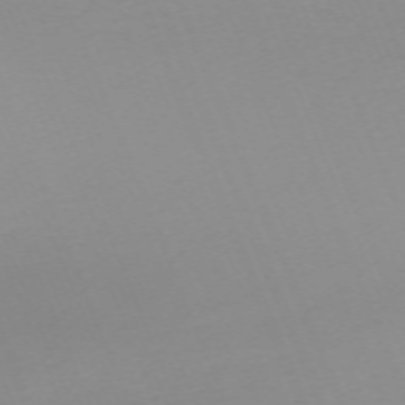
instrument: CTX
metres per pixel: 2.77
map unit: Nhu
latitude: -67.9178
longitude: 38.2173
